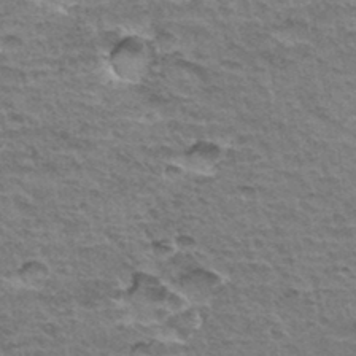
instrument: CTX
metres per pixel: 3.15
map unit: Hto
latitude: 34.4790
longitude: -45.4048
